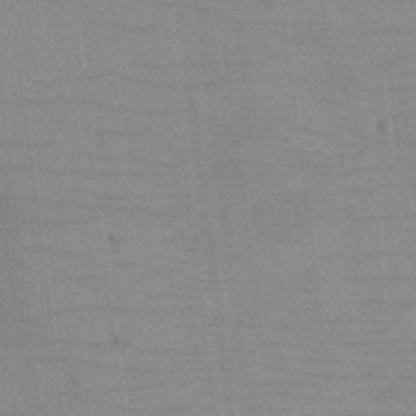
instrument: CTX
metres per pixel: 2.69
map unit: eHh
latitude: -6.1039
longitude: -80.4601
